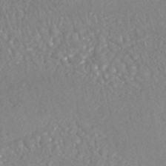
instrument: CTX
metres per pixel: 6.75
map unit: HNhu
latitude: -47.3320
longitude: 96.4440
